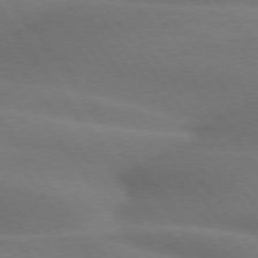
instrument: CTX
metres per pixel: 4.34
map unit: lApd
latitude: 75.1592
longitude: -59.5749
